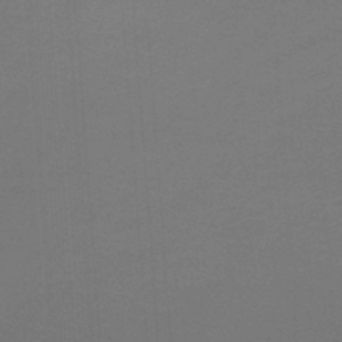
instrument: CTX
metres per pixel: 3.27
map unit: lHb
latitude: -47.3131
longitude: 64.1984
